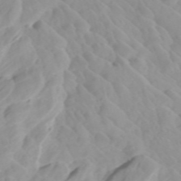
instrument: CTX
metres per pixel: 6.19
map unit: Htu
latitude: -4.9163
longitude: 137.7477
